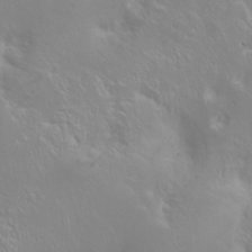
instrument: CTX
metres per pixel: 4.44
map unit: Ht
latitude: -2.5195
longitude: -60.8380
